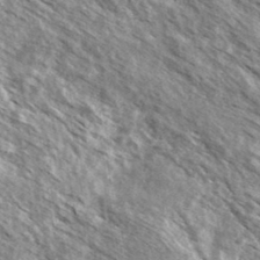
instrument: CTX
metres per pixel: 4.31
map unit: Ave
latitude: 37.7828
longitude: -110.5168
